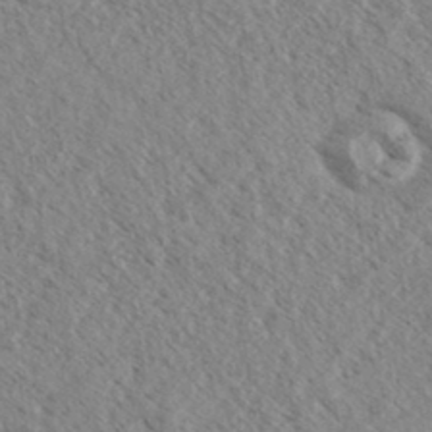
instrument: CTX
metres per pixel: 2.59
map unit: eHh
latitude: 34.6490
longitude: -140.2900
